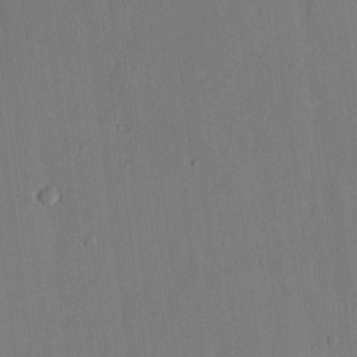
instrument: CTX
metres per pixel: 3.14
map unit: lHvf
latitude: 17.9717
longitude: -112.3467
